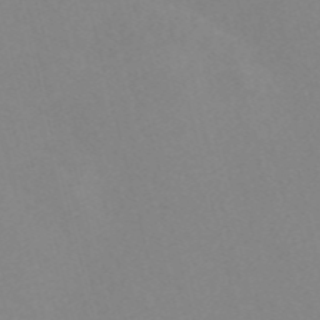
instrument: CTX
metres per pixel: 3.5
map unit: Nve
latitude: -56.5196
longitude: 51.8044
